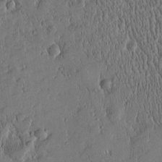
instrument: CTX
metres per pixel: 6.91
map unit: Htu
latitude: -4.3117
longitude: 174.8785
